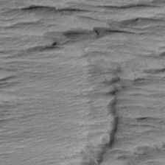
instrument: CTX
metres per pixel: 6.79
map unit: Aa
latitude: 8.4979
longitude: -137.7072
